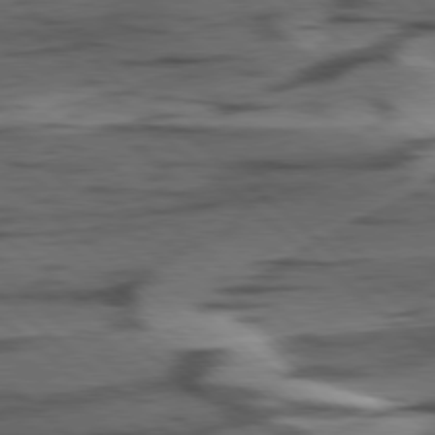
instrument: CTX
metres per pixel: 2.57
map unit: lApd
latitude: 78.6869
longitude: -49.4804
